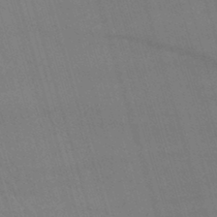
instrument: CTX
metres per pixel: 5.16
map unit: lHb
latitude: -44.3684
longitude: 77.3699
